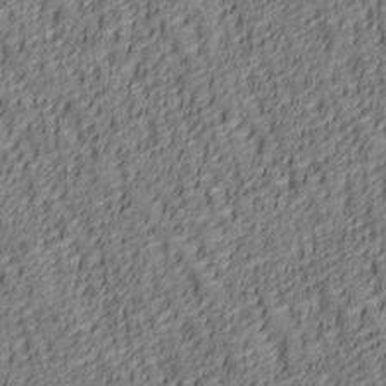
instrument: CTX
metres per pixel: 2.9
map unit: lAa
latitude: 6.2711
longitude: -116.4601
